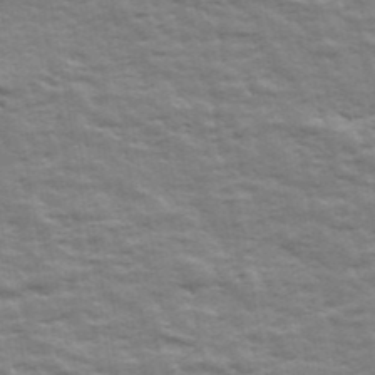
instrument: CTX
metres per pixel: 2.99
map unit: Ave
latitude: 42.8380
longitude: -113.4993
